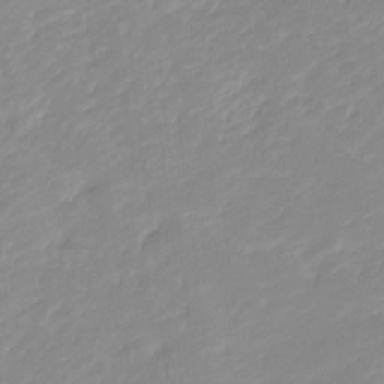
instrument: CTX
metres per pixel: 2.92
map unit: Ht
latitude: -14.7464
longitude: -51.7638
